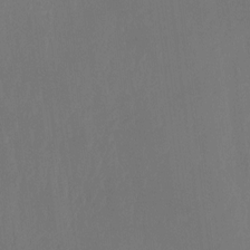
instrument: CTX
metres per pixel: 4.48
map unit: Ht
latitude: -14.7464
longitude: -48.7624
